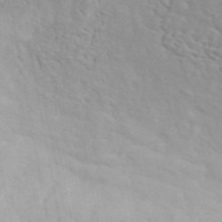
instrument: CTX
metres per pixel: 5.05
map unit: ANa
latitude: 45.8394
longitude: 27.5210
